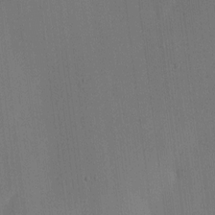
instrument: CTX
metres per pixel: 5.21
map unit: HNhu
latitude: 7.0458
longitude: 15.8423
